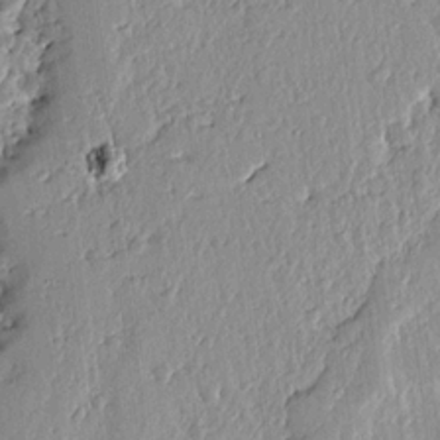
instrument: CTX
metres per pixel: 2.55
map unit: Ave
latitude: 12.9514
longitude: -134.8758
